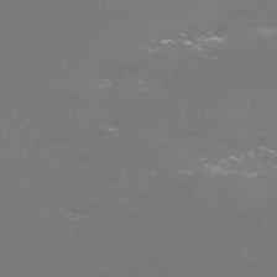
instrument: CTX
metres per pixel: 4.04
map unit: Nve
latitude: -59.6910
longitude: 60.0472
